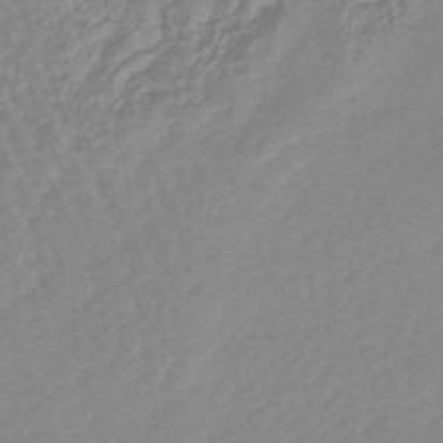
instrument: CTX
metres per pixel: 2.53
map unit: lHb
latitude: -44.4629
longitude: 78.8030
